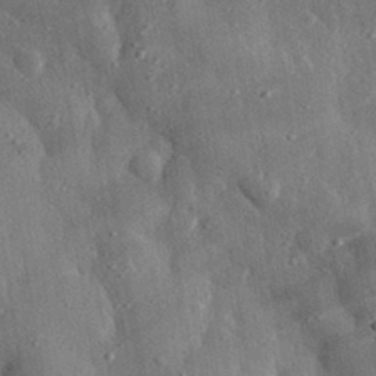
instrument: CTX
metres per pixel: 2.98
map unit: eHh
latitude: 30.9703
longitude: -79.9528
